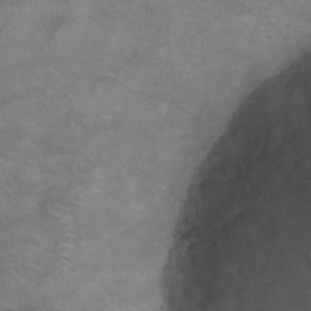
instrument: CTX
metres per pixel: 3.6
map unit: Nhu
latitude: 24.8757
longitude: -53.3671
